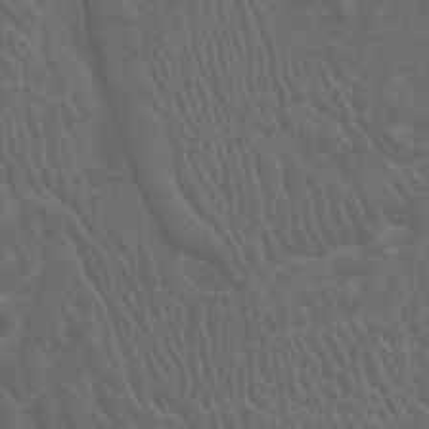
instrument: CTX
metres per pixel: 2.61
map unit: Htu
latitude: -0.9731
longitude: -76.7057
